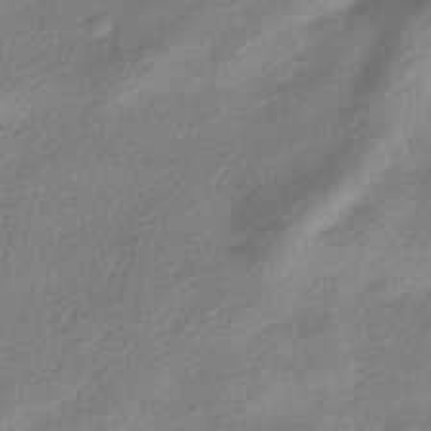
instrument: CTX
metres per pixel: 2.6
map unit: HNhu
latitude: -40.0283
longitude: 98.0094
